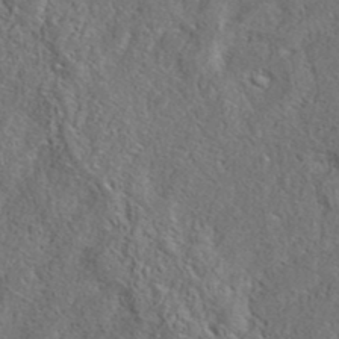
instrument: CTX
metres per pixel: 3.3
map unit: eAb
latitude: 39.6505
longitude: 112.8030
